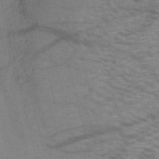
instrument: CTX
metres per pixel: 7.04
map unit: HNb
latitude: -52.8030
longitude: -44.6868
